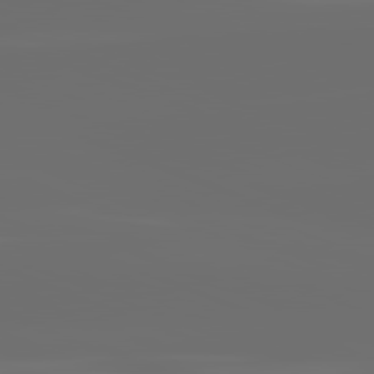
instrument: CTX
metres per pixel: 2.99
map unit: lApd
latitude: 82.0255
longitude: -165.0081
